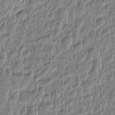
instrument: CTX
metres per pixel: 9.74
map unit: Htu
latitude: -4.5007
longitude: 177.2376
